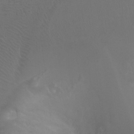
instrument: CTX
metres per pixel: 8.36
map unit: Ht
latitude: -0.9731
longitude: -17.8583
